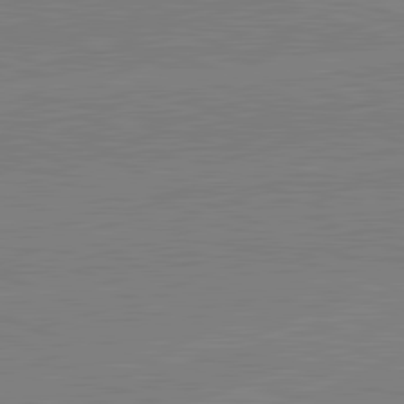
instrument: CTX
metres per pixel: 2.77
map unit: lApd
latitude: 82.1766
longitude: -156.8946
